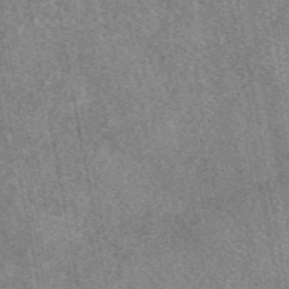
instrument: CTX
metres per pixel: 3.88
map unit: eAb
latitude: 48.0822
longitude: 112.2173
